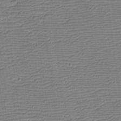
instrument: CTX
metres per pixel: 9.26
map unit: eHh
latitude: -4.1794
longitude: -81.8772
